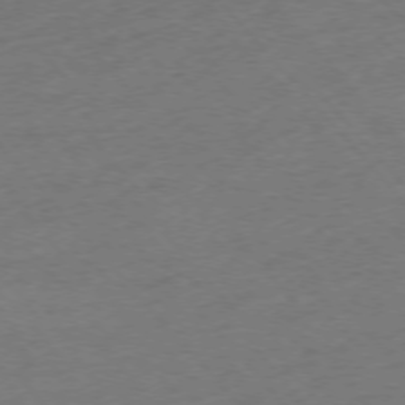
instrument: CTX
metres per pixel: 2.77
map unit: Ap
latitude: -75.9367
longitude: -80.8002
